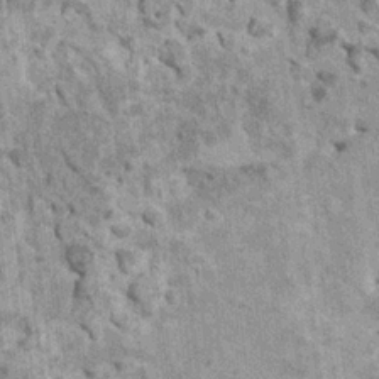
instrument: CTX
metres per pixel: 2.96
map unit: HNhu
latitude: 3.5182
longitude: 4.7463
